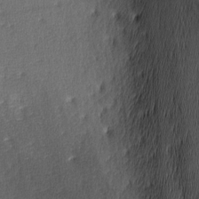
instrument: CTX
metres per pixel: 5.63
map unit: lAa
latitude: -8.4251
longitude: -124.7813
